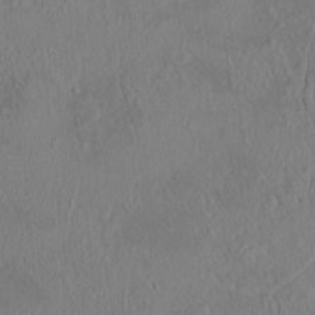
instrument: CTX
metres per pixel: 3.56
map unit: HNhu
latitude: 5.4426
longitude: 13.5399
